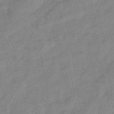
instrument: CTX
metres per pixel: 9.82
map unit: eHb
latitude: -41.6533
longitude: 84.1794
